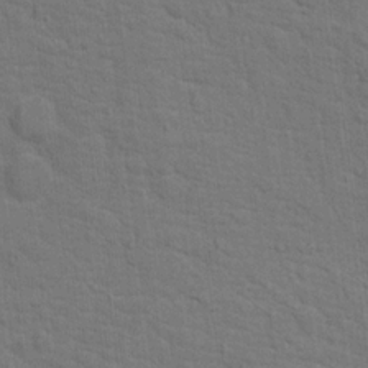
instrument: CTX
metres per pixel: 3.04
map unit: Hto
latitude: 15.5938
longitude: -38.1767
